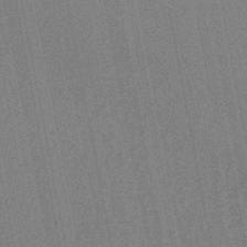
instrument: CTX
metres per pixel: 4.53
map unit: lHb
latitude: -48.2362
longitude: 70.7841
